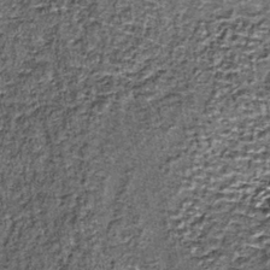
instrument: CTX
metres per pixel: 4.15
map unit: lHb
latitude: -39.3698
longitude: 65.1998
